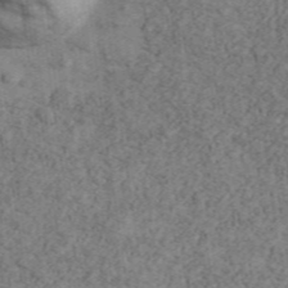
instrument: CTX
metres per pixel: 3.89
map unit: Ave
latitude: 41.7827
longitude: -110.4601
